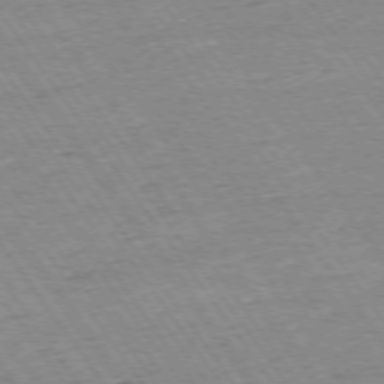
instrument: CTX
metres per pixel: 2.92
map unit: Ap
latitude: -74.6708
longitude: -83.2159
